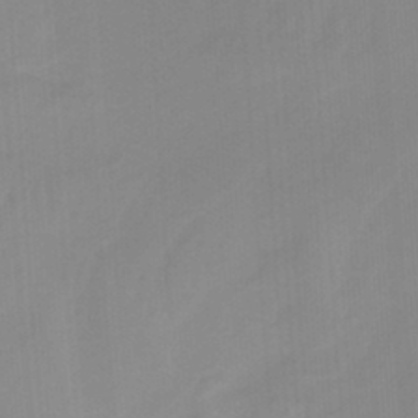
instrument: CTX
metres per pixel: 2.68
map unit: HNb
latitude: -34.0850
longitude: 57.6533
